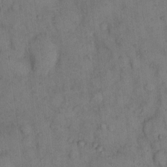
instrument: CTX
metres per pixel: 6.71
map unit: eHh
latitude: 12.6491
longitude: -62.8380
